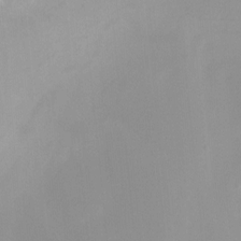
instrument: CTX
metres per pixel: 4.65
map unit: Ht
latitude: -12.0850
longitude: -48.8947
